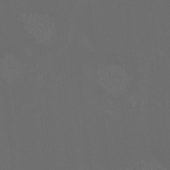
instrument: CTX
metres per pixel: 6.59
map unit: HNhu
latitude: 0.7624
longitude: -2.6301
